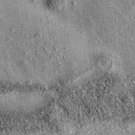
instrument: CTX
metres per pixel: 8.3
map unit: eAb
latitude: 36.0444
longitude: 111.3321
